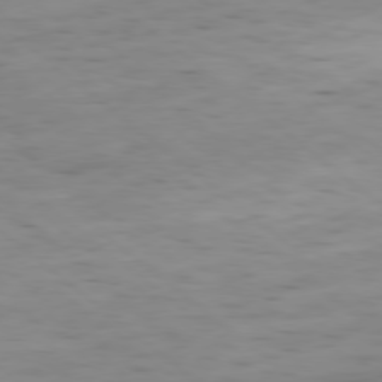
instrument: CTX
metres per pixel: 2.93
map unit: Ap
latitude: -78.9919
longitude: -59.9717
